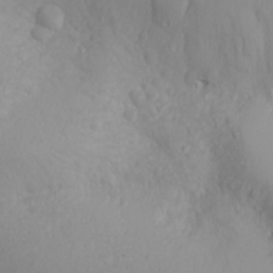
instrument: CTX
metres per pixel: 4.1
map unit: Nhu
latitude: -4.8975
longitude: -85.5182
